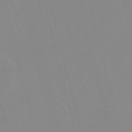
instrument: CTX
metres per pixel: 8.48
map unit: Nve
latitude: -57.1053
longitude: 61.6722
